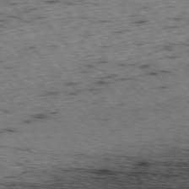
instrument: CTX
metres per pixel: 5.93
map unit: Ap
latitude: -76.6896
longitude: -60.6490
